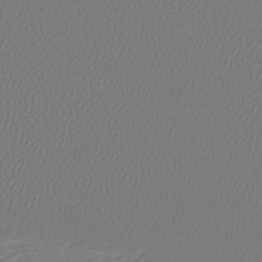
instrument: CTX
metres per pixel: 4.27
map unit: lHb
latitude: -43.5399
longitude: 70.6896
